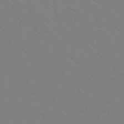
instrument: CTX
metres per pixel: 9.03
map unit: Htu
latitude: -12.3117
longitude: -71.2726
